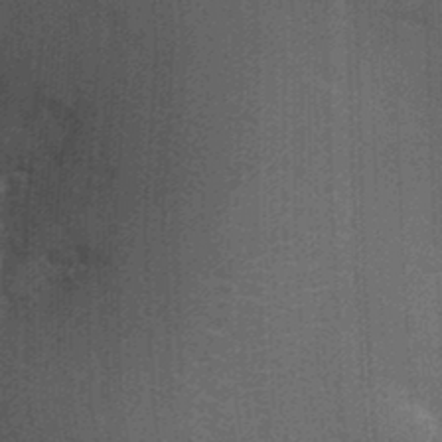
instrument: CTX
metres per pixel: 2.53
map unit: Ht
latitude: -1.3321
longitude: -15.5560
